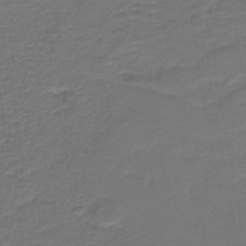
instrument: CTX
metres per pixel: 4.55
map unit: HNb
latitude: -43.0864
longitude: 51.6722
